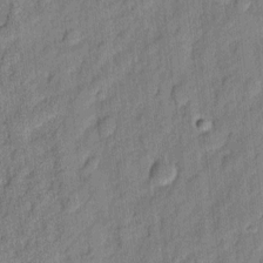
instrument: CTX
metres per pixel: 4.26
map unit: eHh
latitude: 6.8758
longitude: -75.6127
